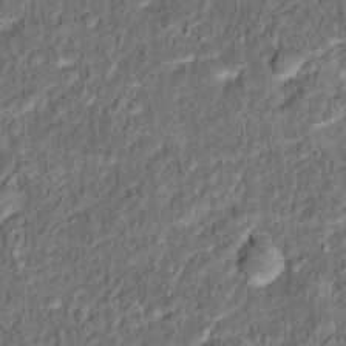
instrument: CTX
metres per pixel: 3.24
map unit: Hto
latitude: 11.9906
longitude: -38.1767
